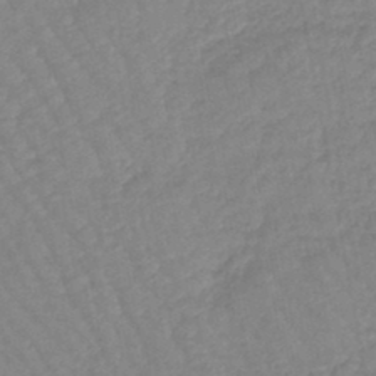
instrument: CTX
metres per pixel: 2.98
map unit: lHb
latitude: -44.6519
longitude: 80.6141
